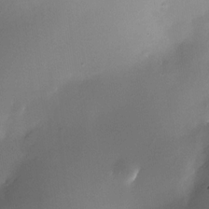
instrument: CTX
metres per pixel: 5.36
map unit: Nhe
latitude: -32.5196
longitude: -117.6883
